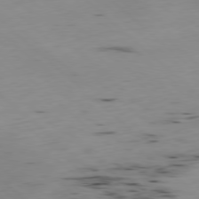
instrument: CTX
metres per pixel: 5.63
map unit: Hpe
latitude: -79.3509
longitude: 9.1242
